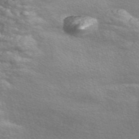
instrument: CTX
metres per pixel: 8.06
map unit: Nve
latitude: -56.7652
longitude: 59.8422
